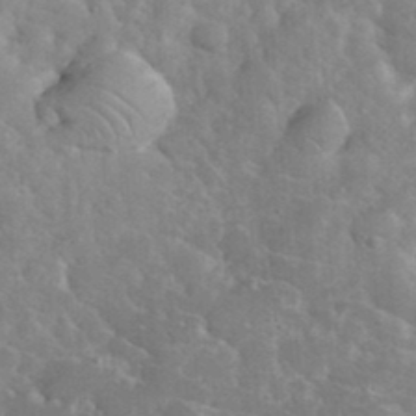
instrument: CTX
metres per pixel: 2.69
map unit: eHh
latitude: 35.8772
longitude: -64.8569
